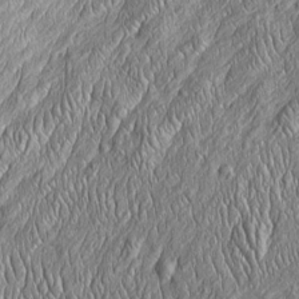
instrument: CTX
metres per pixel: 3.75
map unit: Htu
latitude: -4.4251
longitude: 157.3698
